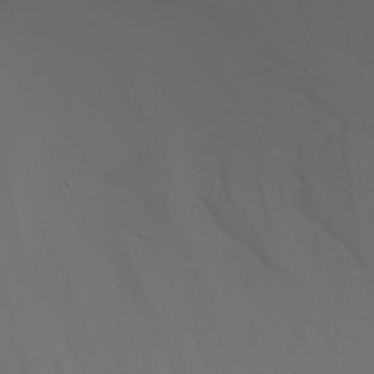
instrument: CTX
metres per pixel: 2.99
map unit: Htu
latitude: -4.3495
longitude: -89.5938
